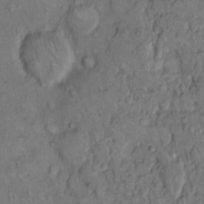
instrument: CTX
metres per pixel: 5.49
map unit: Hto
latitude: 10.5546
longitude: -59.9717
